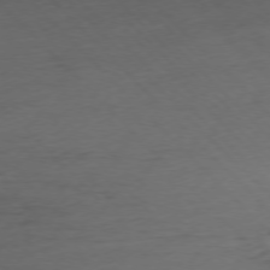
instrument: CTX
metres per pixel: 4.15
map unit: Ap
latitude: -77.1809
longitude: -80.2900
